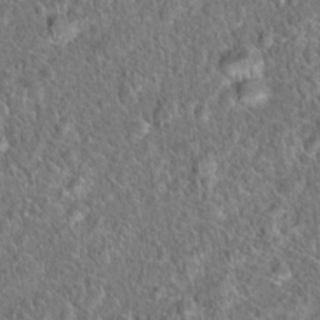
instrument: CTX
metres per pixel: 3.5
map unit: Hto
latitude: 18.7435
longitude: -43.0647
